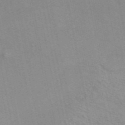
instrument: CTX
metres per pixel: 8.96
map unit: ANa
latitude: 49.5938
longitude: -71.8772
